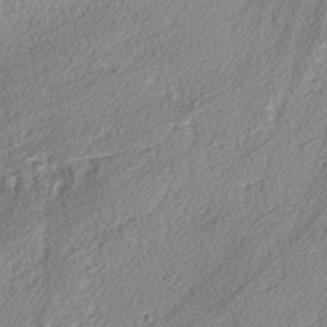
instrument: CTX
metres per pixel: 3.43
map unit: lAvf
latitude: -3.4454
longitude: -108.4412
